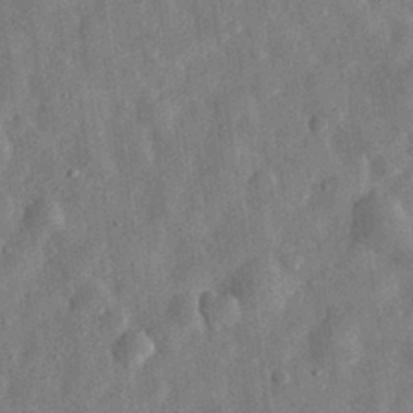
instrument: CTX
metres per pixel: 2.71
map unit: eHh
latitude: 32.2145
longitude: -75.3293
